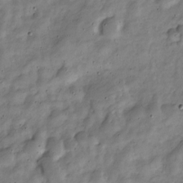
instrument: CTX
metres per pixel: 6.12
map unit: Nve
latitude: -24.8975
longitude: 107.0298
